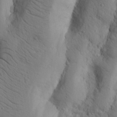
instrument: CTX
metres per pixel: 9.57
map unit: Nhu
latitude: 18.5545
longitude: -76.8947
